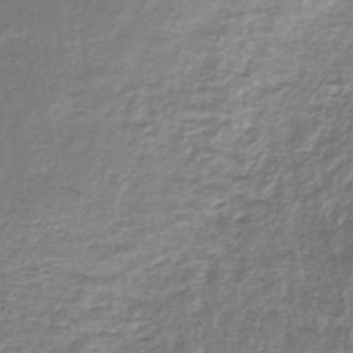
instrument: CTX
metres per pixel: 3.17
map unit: lHb
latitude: -44.0850
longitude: 69.5399
